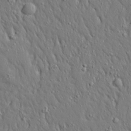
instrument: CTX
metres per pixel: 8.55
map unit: Ave
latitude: 17.4049
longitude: -141.1592
